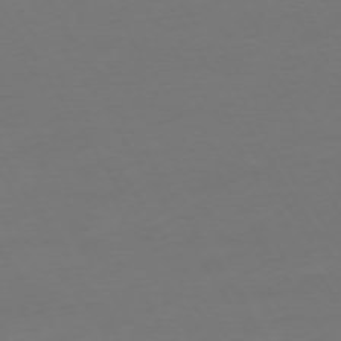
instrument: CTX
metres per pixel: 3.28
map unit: Ap
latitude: -75.1998
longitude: -68.6680
